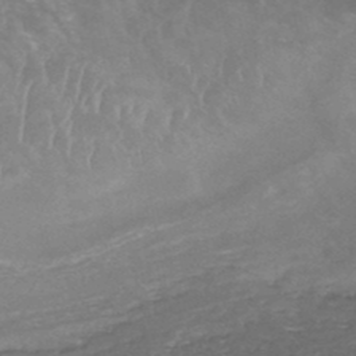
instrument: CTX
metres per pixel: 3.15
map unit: HNhu
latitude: -48.0094
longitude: 28.1228
